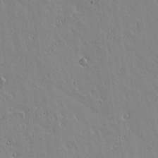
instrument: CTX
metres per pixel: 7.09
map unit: lAvf
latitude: 15.1970
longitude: -125.7638
